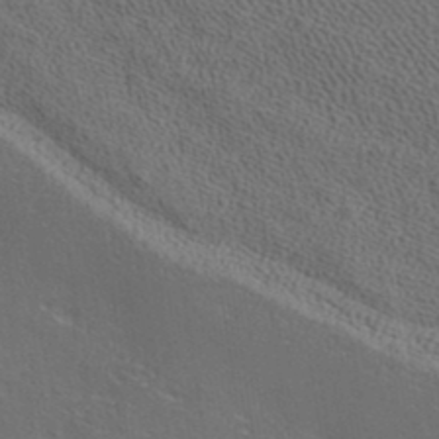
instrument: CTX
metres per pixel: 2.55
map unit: ANa
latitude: 37.5371
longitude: 20.3495
